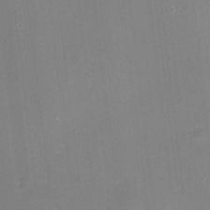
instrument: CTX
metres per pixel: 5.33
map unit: eHh
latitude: -2.3117
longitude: -80.4790
